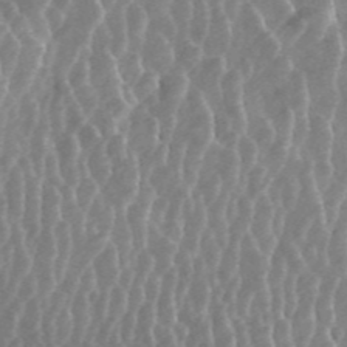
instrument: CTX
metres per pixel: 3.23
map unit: ANa
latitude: 45.5560
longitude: 29.7100
